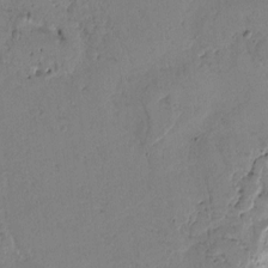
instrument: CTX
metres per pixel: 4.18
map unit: Htu
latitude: -0.5385
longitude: 170.8975
